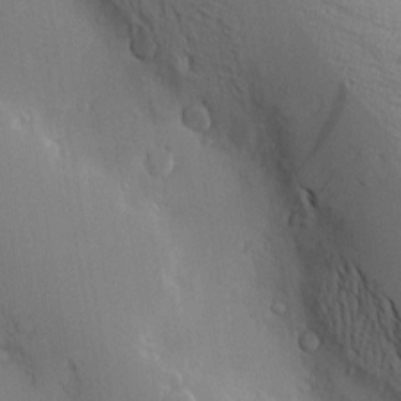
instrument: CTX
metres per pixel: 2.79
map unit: Nve
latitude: -7.8800
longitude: 173.7477
